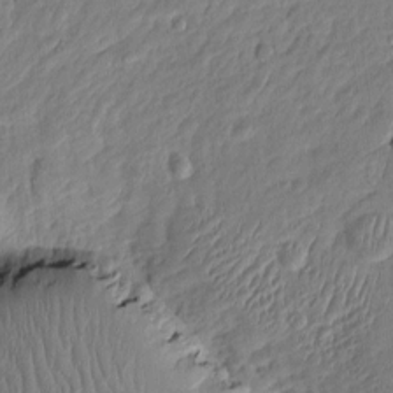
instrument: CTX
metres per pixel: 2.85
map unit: Htu
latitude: -6.3495
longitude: 174.9163
